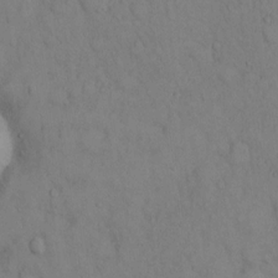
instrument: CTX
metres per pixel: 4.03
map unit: Hto
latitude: 12.9325
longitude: -61.4048
